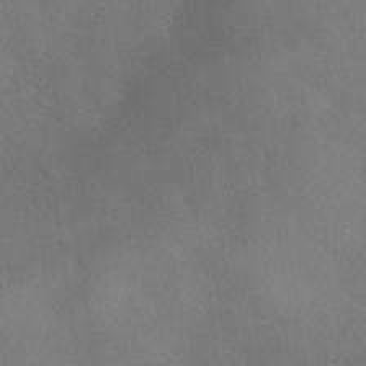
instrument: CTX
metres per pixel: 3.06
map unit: HNhu
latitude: -40.6140
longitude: 100.9730
